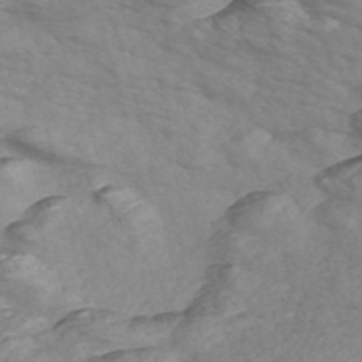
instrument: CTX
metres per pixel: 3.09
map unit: Nve
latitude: -57.8044
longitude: 55.2565
